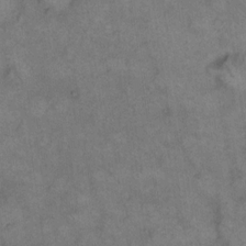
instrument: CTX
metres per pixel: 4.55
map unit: eHh
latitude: 14.2712
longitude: -65.0269
